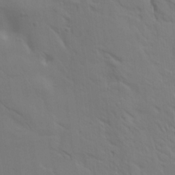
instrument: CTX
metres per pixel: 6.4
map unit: Aa
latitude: 14.6680
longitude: -147.4994
